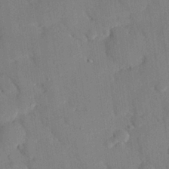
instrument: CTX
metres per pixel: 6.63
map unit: eHh
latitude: 26.5924
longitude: -79.7261
